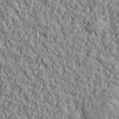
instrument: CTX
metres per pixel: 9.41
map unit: lHvf
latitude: 38.1956
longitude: -91.8394
